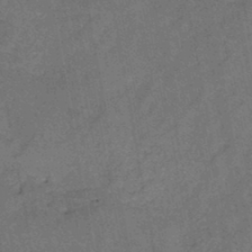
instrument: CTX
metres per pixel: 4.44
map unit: HNb
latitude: -44.9164
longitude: -37.3860
